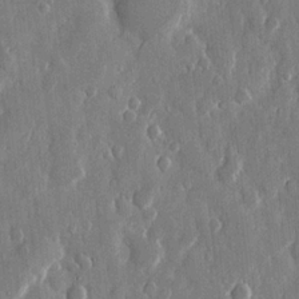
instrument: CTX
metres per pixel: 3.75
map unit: eHh
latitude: 12.2145
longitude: -71.1970
